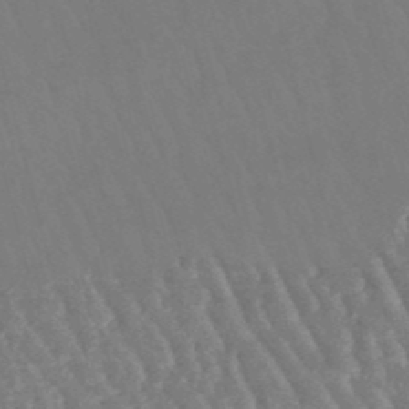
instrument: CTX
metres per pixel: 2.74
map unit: lHb
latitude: -47.2943
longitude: 77.4265
